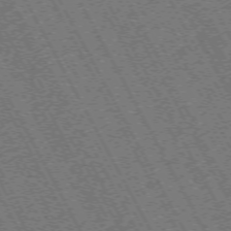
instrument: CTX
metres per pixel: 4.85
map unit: Hpe
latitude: -71.8611
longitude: 11.1053
